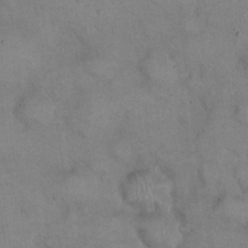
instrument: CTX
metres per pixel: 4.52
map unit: eHh
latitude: 22.2145
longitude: -60.2333
